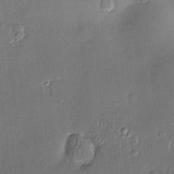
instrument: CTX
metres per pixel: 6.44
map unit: Hve
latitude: -9.2565
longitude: 175.3131
